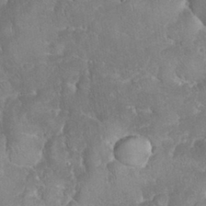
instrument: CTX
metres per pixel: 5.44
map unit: eHh
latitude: 32.2523
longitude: -64.7435
